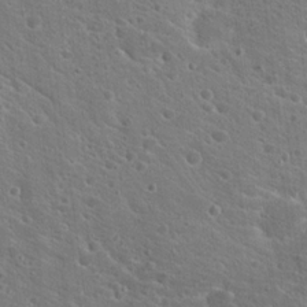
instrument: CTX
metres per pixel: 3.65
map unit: Hto
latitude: 19.1781
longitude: -33.7828
